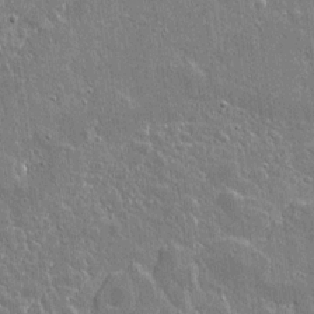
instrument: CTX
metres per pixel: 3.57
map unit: lAvf
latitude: 14.9514
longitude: -128.1578
